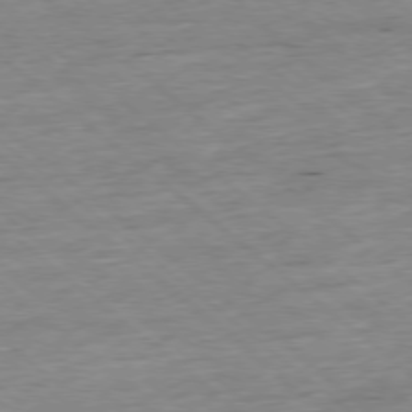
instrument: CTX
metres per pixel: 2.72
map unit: Ap
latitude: -78.2172
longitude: -85.4993
